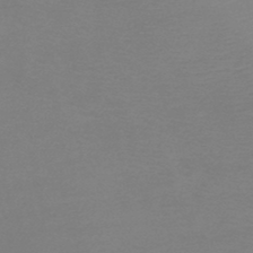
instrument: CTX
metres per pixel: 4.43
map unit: HNb
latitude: -46.1794
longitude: -42.4034
